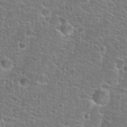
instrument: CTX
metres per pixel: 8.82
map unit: Hto
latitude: 25.9528
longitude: -49.1592
